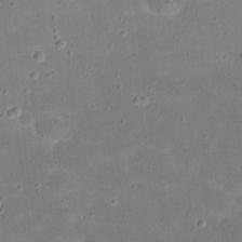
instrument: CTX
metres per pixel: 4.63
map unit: eHh
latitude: 20.8947
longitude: -63.6505
